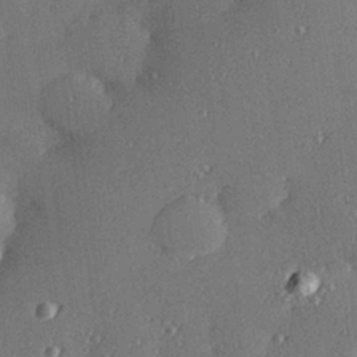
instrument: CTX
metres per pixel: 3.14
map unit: Hve
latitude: 28.0444
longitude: -91.1592
